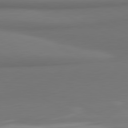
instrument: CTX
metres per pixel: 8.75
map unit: lApd
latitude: 81.4993
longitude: 172.6518
